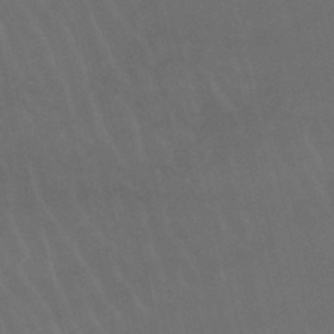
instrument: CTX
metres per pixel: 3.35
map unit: lHb
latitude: -46.6896
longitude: 77.5210
